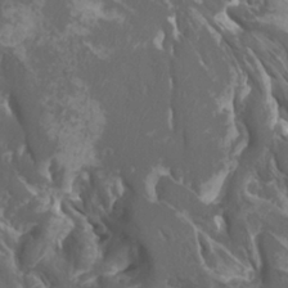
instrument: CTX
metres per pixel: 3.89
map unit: Htu
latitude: -11.2565
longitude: -73.3293
